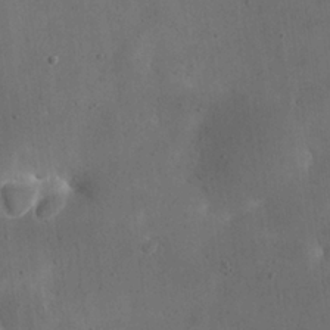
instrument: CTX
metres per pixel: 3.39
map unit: eHh
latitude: 23.4426
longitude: -67.0080
